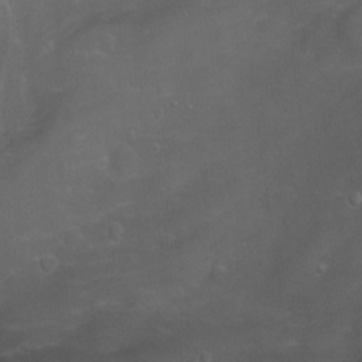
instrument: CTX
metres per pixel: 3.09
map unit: Htu
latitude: -4.5951
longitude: -87.9717
